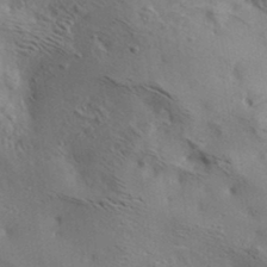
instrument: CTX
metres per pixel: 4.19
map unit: lAa
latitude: 19.3292
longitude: -140.1199
